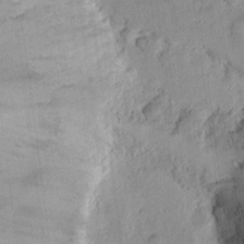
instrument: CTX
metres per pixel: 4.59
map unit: Ht
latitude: 10.9136
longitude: -74.1956
